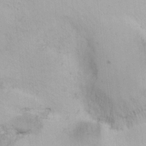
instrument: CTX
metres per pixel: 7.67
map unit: Nhu
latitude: -6.0850
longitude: -68.4979
